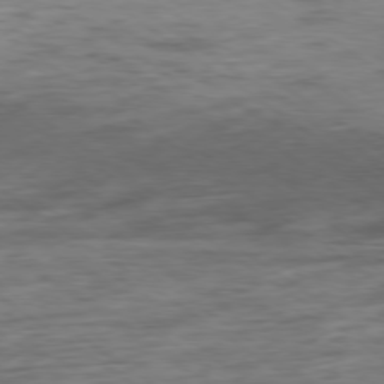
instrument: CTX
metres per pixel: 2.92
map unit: Hpe
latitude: -78.6707
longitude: -17.4237
